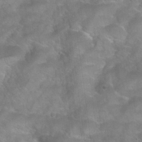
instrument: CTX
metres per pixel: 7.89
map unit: Hto
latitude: 22.1389
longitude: -51.6505
